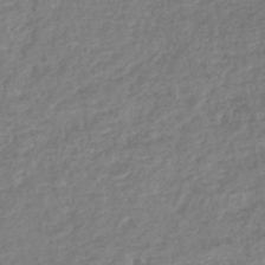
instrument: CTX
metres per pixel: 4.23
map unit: lHb
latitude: -41.6155
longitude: 72.7652
